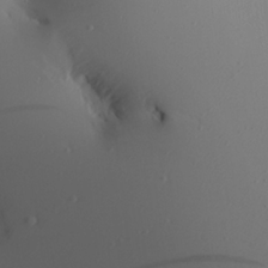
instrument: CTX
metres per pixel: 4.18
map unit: Aa
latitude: 22.0633
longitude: -146.7058
